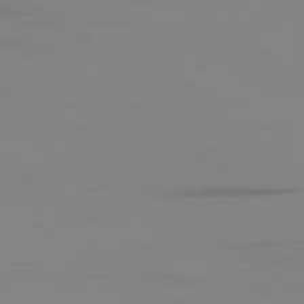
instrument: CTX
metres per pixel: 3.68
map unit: Ap
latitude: -78.7652
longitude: -79.0270
